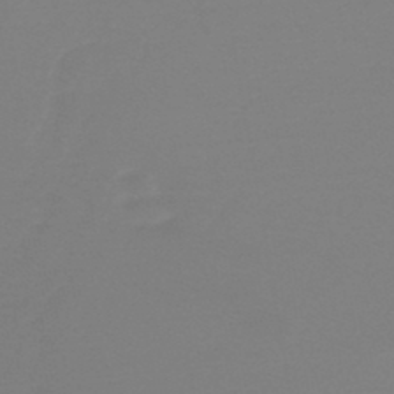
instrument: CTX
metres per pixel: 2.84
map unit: lHb
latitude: -45.1431
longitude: 64.3118
